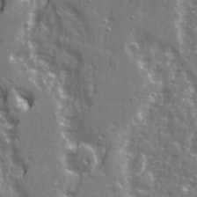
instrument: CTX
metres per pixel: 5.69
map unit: Ave
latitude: 22.4412
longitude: -133.1214
